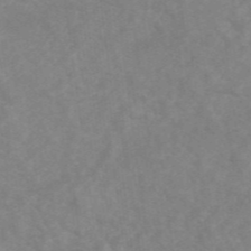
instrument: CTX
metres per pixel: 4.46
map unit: ANa
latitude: 46.1011
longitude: 26.4440
